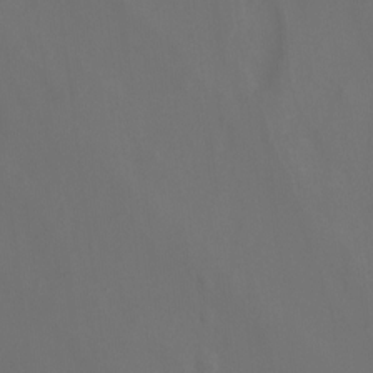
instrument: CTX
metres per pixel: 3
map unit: Nhu
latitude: -15.7856
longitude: -50.8569
